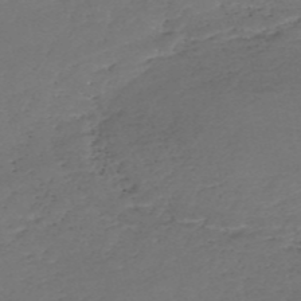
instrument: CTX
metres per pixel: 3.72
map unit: eHh
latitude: -55.1242
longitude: -89.9717
